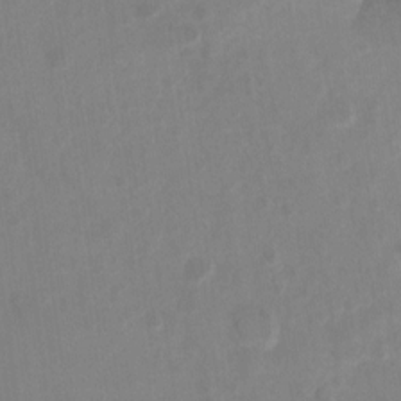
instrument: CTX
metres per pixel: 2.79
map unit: Ht
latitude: -13.8045
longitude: -57.8583
